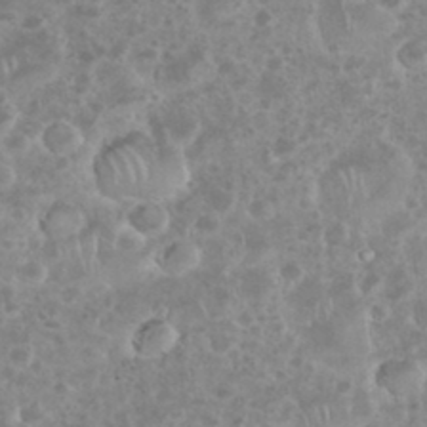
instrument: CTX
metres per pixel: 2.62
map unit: eHh
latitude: 34.7057
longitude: -61.4993
